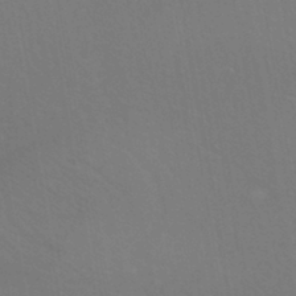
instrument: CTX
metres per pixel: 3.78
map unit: eHh
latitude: -43.1620
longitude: -31.9717
